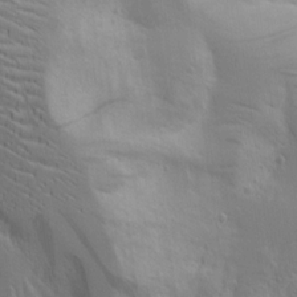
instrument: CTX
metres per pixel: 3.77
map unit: Aa
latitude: 18.5168
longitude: -124.9891
